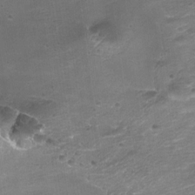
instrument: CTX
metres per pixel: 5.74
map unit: Aa
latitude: -8.5763
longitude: -71.7072
